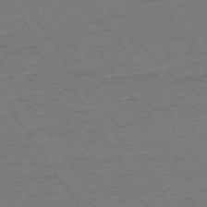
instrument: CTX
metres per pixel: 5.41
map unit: Ap
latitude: -74.1984
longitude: -84.1956
